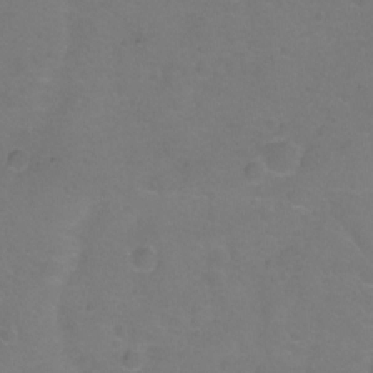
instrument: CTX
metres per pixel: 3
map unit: Hto
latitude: -1.7478
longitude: -34.1955
